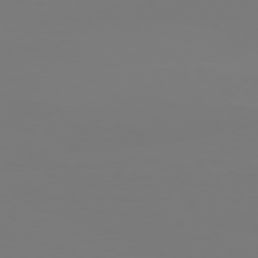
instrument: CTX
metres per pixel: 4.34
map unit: Hpe
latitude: 76.2900
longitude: -132.4034
